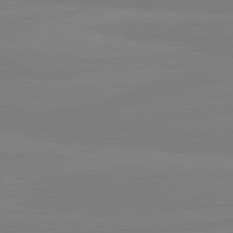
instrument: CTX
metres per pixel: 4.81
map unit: lApd
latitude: 81.4426
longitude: -179.1970
